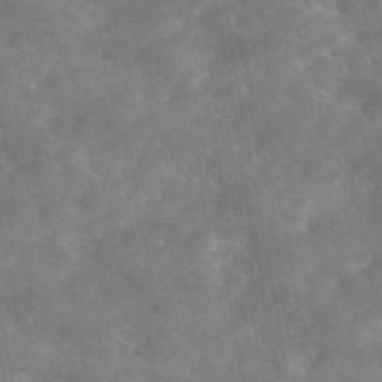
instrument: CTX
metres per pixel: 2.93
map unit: eAb
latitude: 45.6505
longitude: 125.7666
